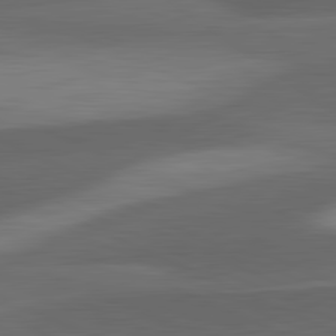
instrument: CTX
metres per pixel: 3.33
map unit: lApd
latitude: 81.7639
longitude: 126.2361
